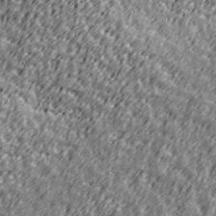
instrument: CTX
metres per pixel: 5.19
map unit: Ave
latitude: 41.1025
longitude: -113.2915
